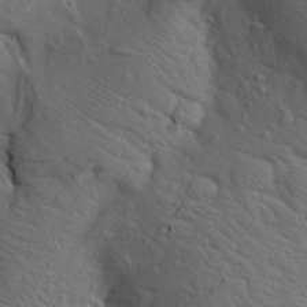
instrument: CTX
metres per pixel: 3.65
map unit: Aa
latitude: 25.1592
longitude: -148.1956
